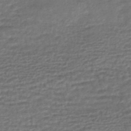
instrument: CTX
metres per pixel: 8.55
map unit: HNhu
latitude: -45.6722
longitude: 102.4062
